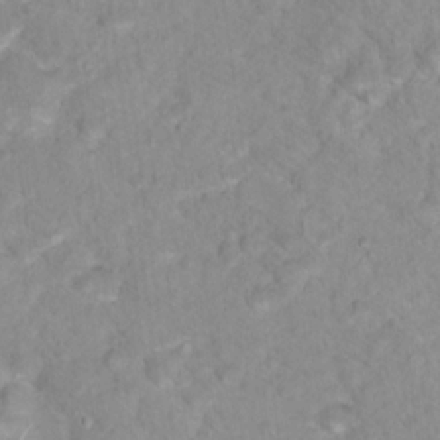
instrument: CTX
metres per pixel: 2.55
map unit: Nhu
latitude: 16.4601
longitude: -31.7072
